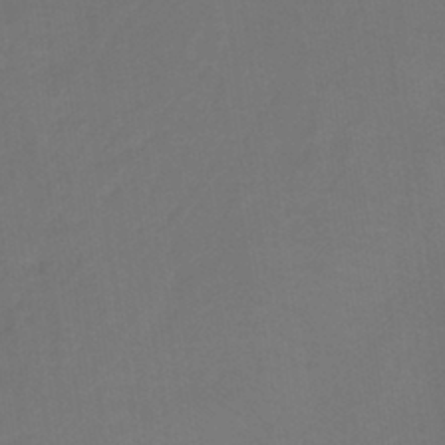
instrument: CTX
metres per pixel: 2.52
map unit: HNb
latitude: -38.0283
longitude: 54.9353
